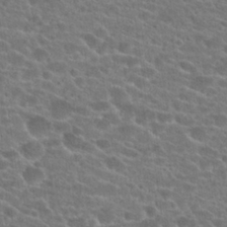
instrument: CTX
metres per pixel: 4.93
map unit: Hto
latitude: 23.8961
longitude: -44.4412
